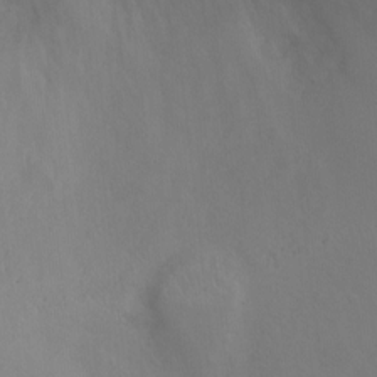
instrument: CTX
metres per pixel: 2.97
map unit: Ht
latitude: -2.8219
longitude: -24.2711
